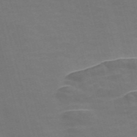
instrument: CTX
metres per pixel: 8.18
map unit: Nve
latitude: -57.8044
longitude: 65.5966
